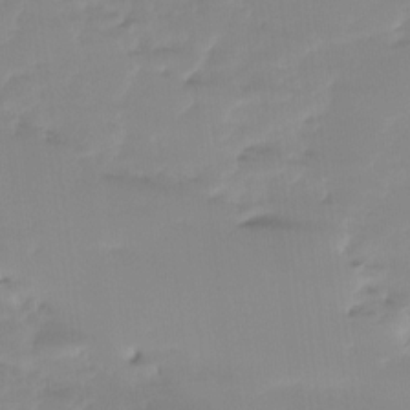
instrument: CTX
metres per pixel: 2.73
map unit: Ht
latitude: -15.3132
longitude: -52.2901
